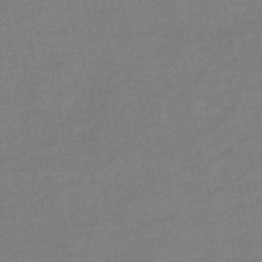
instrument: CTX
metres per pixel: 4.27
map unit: HNb
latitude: -46.6707
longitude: -36.0633
